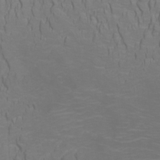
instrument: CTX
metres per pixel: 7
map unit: Htu
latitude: -5.3887
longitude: -72.2334
